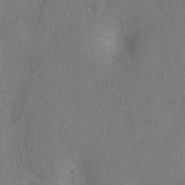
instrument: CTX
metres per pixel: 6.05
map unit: Nhu
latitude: 13.7828
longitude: -36.4979
